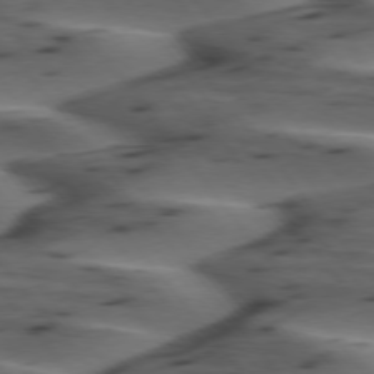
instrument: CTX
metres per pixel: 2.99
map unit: lApd
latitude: 75.4426
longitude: -70.8191
